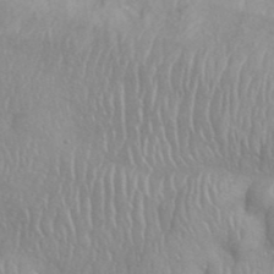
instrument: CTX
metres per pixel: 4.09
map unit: ANa
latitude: 42.4601
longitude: 53.9556
